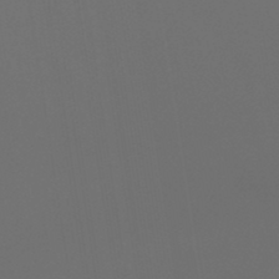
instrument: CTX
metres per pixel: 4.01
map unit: lHb
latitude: -46.8597
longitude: 70.9542
